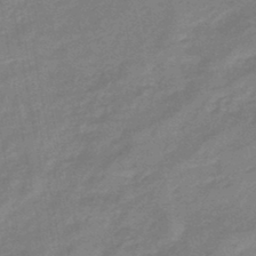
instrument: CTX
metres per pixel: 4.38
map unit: eHb
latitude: -45.1998
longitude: 81.7478
